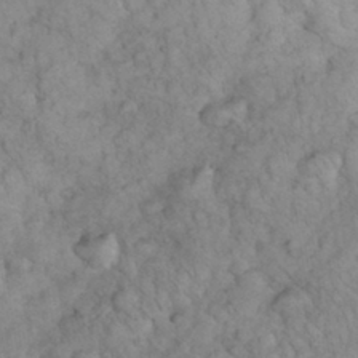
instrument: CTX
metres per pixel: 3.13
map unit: eHh
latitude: 32.8191
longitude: -64.7624
